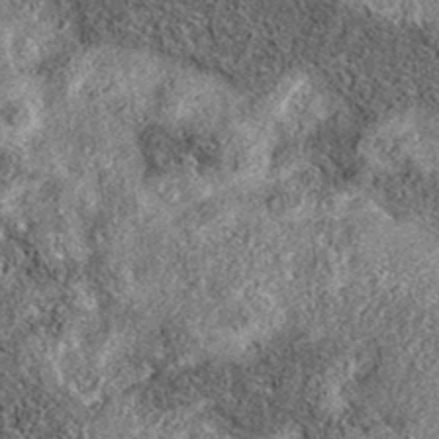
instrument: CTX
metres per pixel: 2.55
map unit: eAb
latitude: 36.2333
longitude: 106.9730
